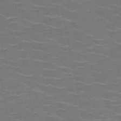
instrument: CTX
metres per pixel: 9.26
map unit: HNb
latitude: -50.9164
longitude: -47.8773
